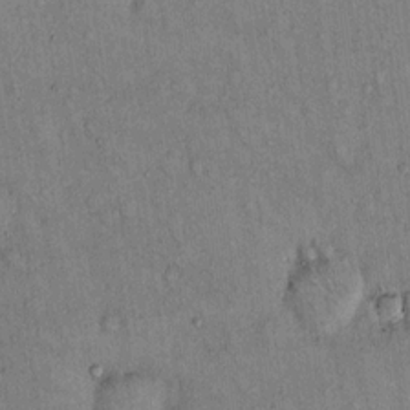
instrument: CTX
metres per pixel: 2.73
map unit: Hto
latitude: 13.6694
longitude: -59.0836
